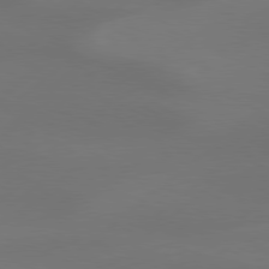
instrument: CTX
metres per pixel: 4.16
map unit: Hpe
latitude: 78.5735
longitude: -130.6113
